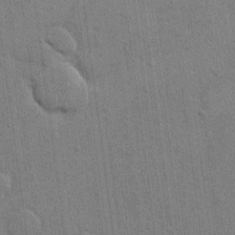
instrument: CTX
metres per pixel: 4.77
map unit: eHh
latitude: 14.8758
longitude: -69.0837
